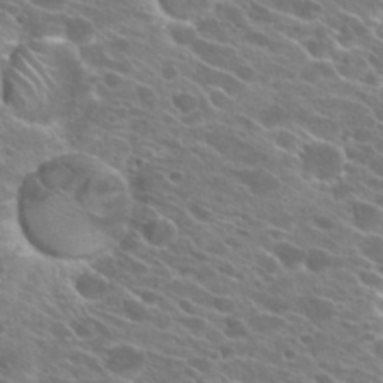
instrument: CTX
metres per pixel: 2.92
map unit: Hto
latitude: 24.8002
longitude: -41.2348
